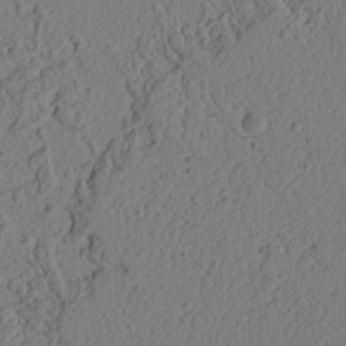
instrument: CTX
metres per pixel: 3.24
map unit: Ht
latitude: 6.8569
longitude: -77.9528
